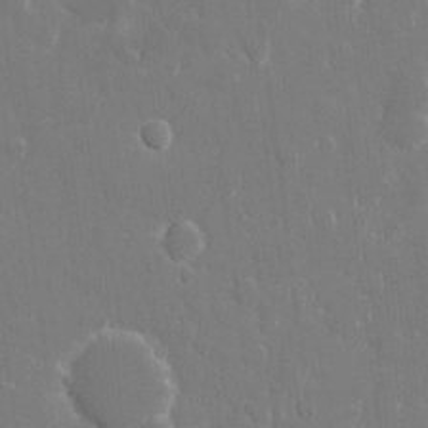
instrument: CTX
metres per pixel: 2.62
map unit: eHh
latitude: 9.0459
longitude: -69.7261
